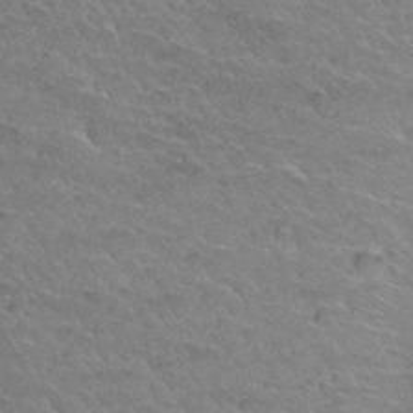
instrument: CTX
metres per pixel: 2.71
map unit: Hto
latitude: 32.1956
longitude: -48.7246
